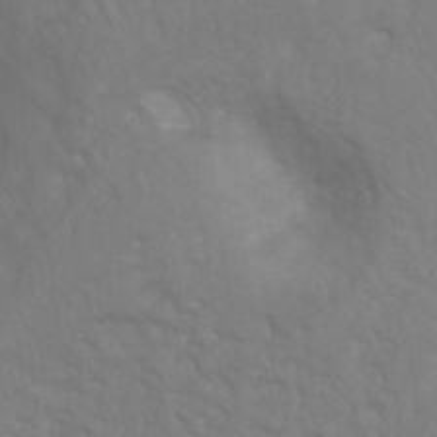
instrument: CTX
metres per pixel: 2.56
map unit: Ht
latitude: -1.8423
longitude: -32.6490
